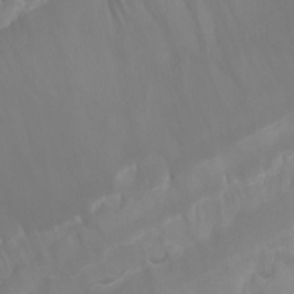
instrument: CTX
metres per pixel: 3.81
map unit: Htu
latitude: -13.0298
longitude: -70.9325
